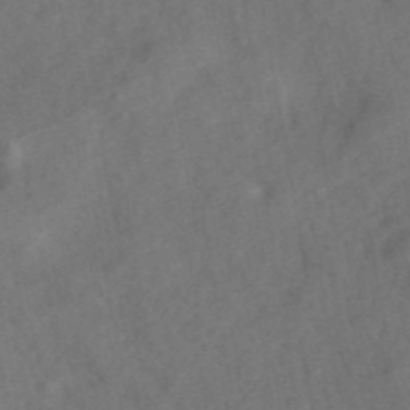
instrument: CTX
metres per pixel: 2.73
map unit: ANa
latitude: 44.1011
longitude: 29.7478
